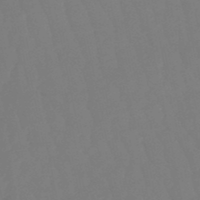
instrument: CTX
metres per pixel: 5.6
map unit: lHb
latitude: -50.2361
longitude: 80.9353
